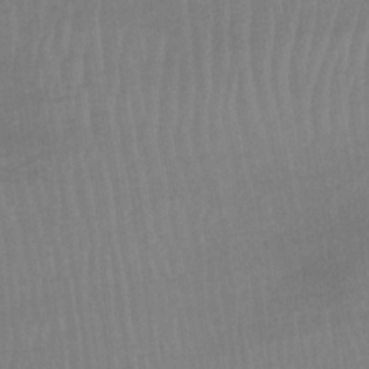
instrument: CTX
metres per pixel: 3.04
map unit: lHb
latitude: -34.4062
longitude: 64.8975
